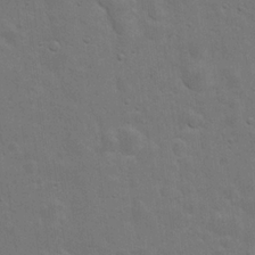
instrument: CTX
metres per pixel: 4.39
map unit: eHh
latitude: 20.1200
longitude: -62.4979
